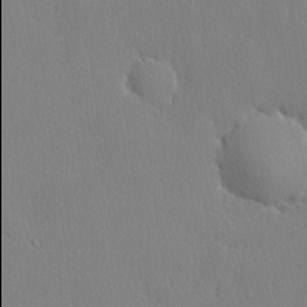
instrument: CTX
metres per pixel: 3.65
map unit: lHvf
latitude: 20.7435
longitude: 142.0094
